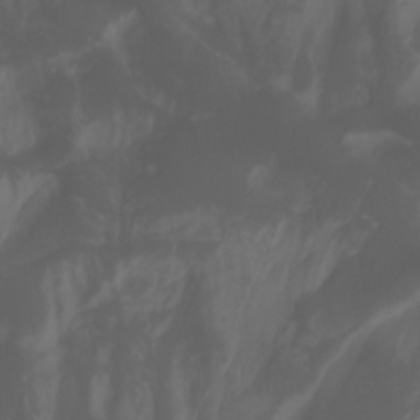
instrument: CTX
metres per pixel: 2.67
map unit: Aa
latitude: -7.4265
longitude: -79.5371
